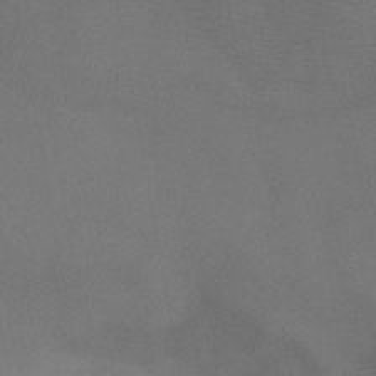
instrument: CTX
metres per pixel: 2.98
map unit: HNb
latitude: -46.1605
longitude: -45.0836
